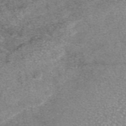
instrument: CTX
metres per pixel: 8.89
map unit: eAb
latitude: 46.2334
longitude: 103.3888
